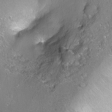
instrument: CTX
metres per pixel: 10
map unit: Ht
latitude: -7.0297
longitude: -36.3090
